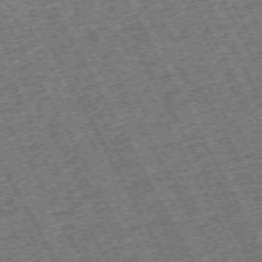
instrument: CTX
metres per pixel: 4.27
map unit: Hpe
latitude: -71.9745
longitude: 11.0487
